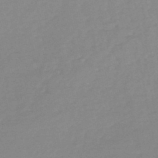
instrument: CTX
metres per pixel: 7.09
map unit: HNhu
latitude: -48.8786
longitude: 99.4076
